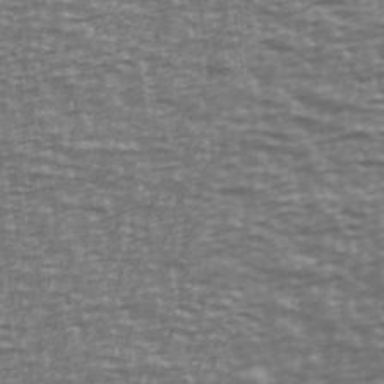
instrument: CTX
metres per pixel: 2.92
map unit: Ave
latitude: 40.5545
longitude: -113.2348
